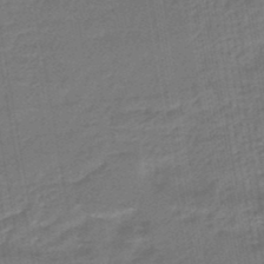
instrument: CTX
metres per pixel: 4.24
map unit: eHb
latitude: -46.6329
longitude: 88.0661
